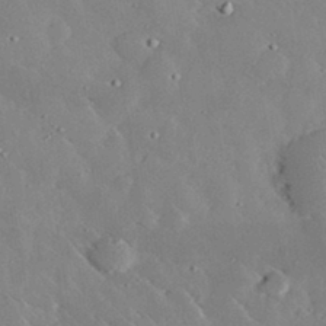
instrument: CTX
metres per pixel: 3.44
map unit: lHvf
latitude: 32.7624
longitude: -85.2348
